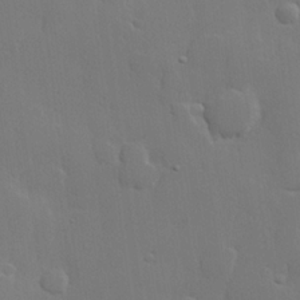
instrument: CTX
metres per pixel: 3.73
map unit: lHvf
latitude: 22.8191
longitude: 145.5588
